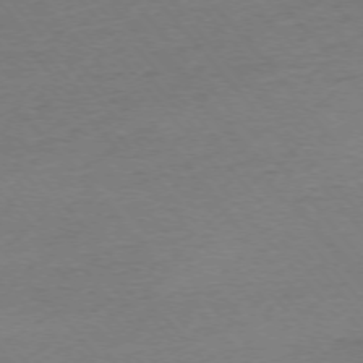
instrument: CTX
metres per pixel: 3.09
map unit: Ap
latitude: -75.5399
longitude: -82.2900
